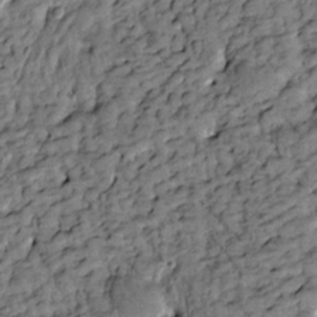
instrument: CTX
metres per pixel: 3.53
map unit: Htu
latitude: -3.0864
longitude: 173.5777
